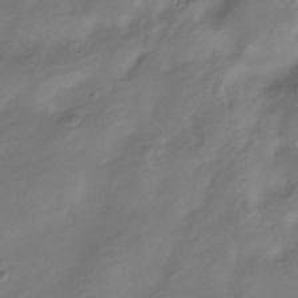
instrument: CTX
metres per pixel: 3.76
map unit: Hve
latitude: -34.6329
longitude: 89.4265
